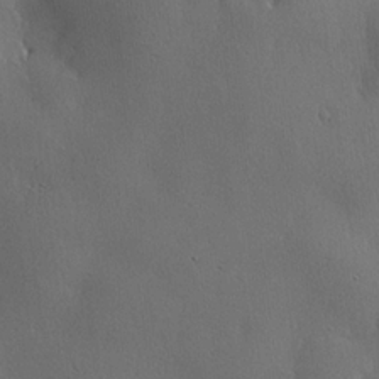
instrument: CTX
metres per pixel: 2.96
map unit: lHvf
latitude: 22.1578
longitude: 146.4818
